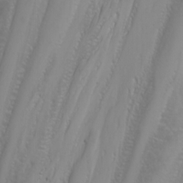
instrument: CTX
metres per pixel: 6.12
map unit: Nhu
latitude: -7.0486
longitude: -80.6490
